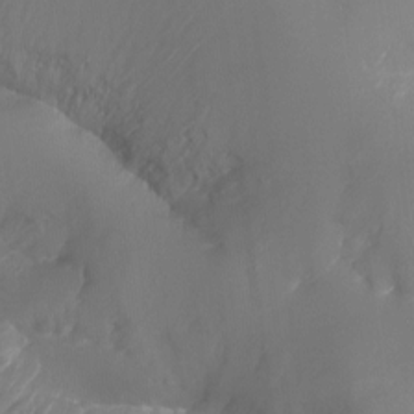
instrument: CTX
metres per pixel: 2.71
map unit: Nhu
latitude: -15.8423
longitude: -57.1025
